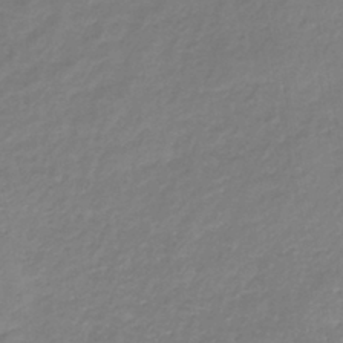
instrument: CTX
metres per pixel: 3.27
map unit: lHb
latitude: -38.3118
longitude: 72.0472
